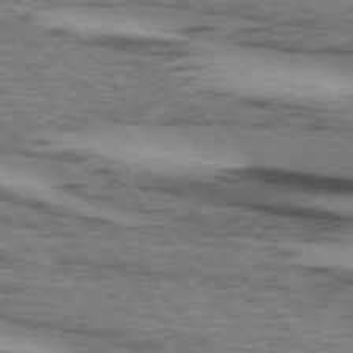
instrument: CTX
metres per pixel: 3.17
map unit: lApd
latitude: 73.9151
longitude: -76.9136
